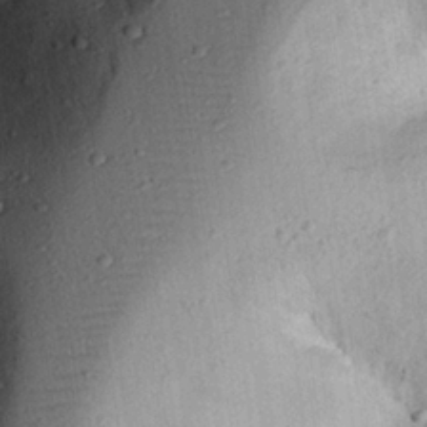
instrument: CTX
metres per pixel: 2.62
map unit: eHh
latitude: 24.8002
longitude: -78.7624
